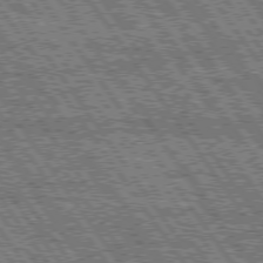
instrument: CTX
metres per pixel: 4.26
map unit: Hpe
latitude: 75.2726
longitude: -153.7639
